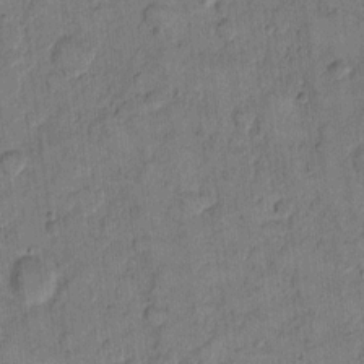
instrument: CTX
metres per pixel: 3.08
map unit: eHh
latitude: 11.8017
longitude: -65.6694
